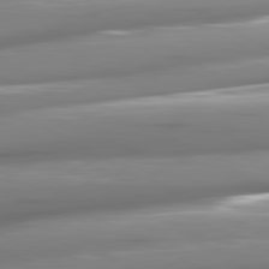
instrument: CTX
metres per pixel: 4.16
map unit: lApd
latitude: 81.2537
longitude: -144.8002
